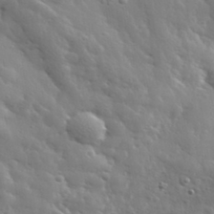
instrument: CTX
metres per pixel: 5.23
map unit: lHvf
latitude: 33.8205
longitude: -81.8772
